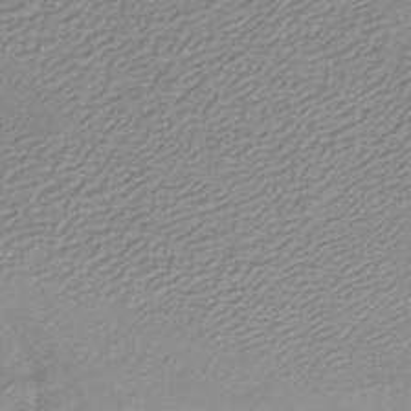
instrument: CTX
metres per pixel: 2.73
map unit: lHb
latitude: -41.2754
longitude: 53.7477
